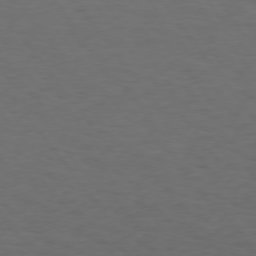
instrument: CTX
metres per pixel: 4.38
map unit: Hpe
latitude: 75.2159
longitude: -131.0081
